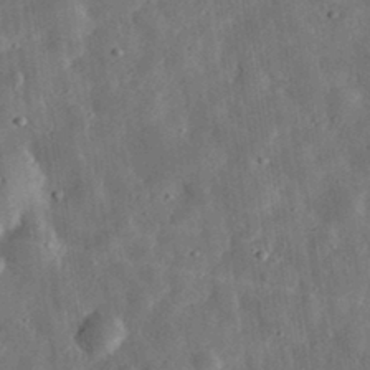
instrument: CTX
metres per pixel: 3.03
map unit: eHh
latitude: 32.7057
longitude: -77.3292
